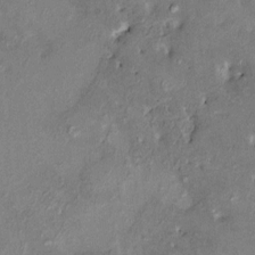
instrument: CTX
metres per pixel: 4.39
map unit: HNhu
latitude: 6.8002
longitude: 0.1039
